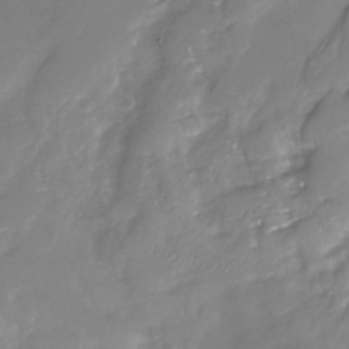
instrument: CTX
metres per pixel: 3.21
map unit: Nhu
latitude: -29.9178
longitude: -63.8962
